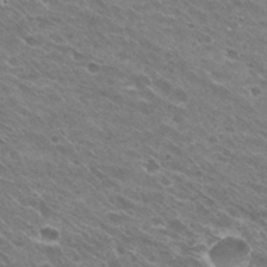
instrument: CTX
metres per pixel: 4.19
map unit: Hto
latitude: 30.6491
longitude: -43.5182
